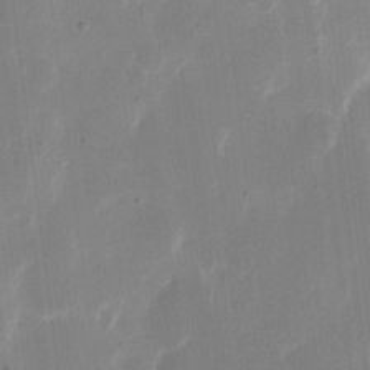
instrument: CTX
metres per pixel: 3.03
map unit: eHh
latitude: 10.9892
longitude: -68.1956
